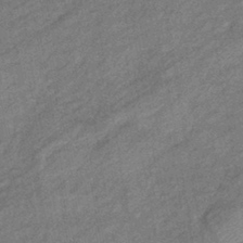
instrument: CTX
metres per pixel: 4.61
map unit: eHb
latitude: -41.4832
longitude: 82.3495
